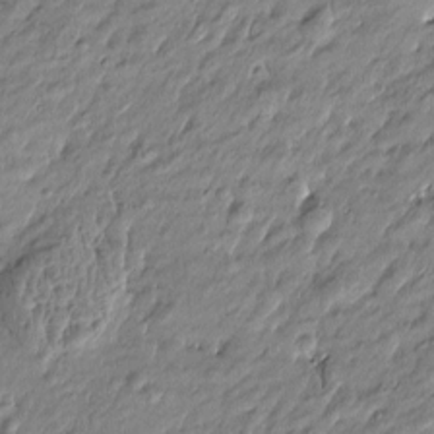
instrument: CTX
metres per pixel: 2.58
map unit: Htu
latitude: -5.1998
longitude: 177.0109
